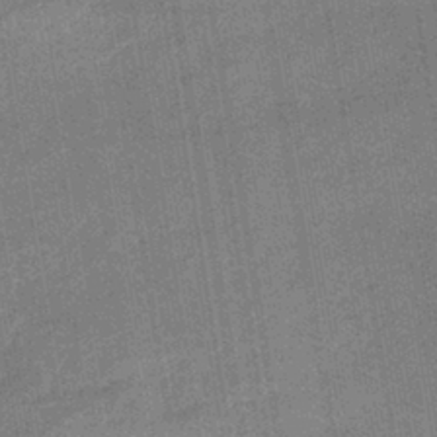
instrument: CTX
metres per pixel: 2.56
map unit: lHb
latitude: -40.0094
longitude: 74.7841
